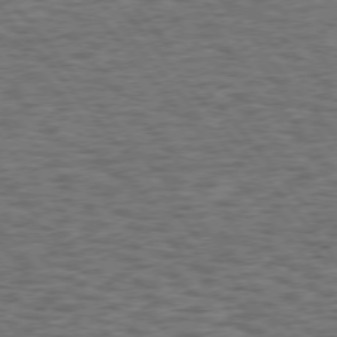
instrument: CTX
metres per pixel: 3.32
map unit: Hpe
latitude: 75.0458
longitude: -135.4804
